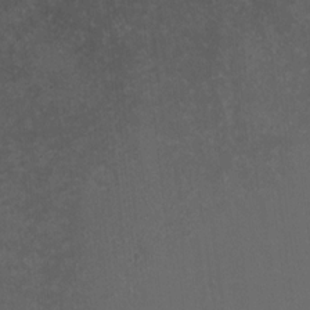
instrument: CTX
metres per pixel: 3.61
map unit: lAvf
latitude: 8.4412
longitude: 169.2376
